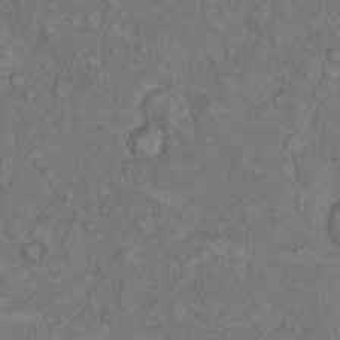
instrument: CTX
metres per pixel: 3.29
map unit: Hto
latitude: 9.0459
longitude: -59.1781
